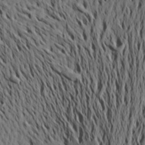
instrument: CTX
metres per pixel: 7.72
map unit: Aa
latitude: 20.1200
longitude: -148.5735
